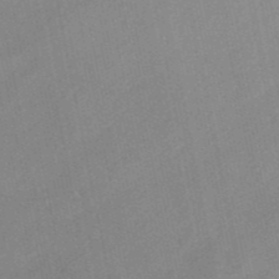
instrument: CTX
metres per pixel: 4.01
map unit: HNb
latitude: -52.1416
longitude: -49.8961
